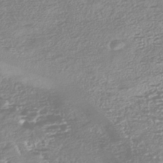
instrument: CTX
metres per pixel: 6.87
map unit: HNhu
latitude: -44.3495
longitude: 100.8974
